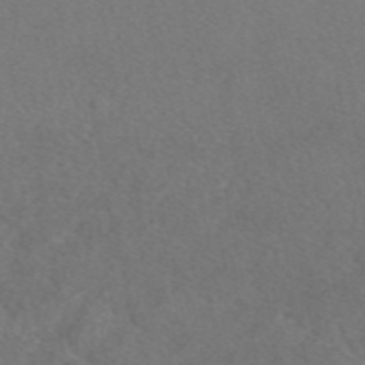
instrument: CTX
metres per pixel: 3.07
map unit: eAb
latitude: 48.4223
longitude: 108.6329
